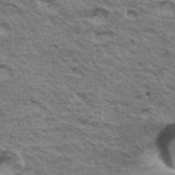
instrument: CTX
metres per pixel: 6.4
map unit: Hto
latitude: 34.6679
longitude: -43.2159
